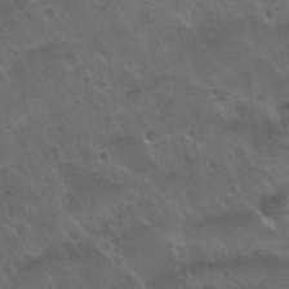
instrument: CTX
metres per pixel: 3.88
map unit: Nhu
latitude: 30.6869
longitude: -55.3670
